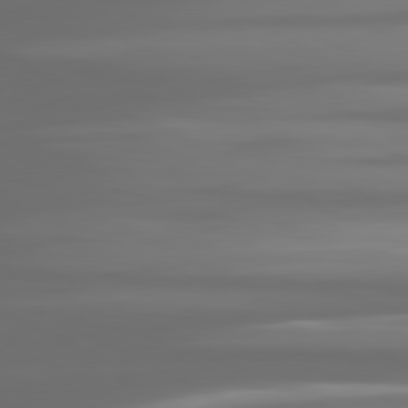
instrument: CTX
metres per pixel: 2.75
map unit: lApd
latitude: 80.9325
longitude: -139.1970
